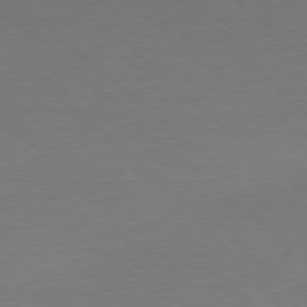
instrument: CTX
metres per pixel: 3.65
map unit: Ap
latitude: -78.5384
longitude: -70.3467
